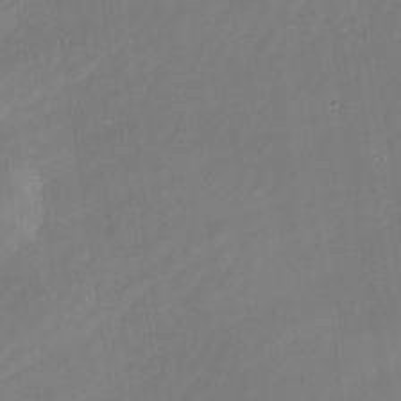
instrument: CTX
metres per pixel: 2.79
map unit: Nhe
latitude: -31.2943
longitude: -116.8002
